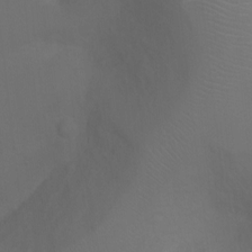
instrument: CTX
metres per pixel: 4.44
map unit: Ht
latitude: 2.3656
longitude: -28.6301
